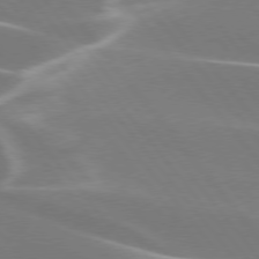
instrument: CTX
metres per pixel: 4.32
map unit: lApd
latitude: 75.8772
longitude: -62.6302
